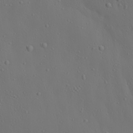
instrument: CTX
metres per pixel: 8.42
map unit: lAa
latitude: 22.8947
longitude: -137.8773
